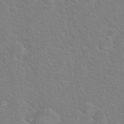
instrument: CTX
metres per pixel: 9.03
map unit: Hto
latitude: 19.5749
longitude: -44.2900
